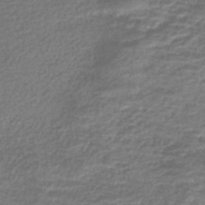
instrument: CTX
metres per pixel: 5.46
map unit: lHb
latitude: -40.8219
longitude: 73.7855
